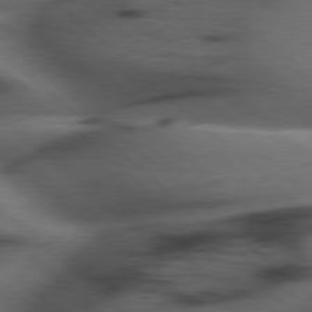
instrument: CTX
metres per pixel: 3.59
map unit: Hpe
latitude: 77.9528
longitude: -155.9528
